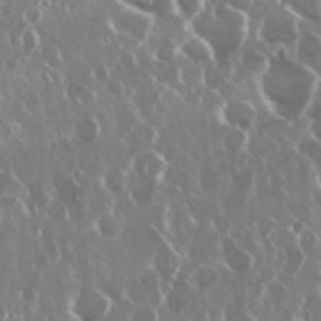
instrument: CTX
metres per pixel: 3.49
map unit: Nhu
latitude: 29.5560
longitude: -60.4034
